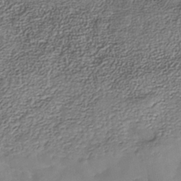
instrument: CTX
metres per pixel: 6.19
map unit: Nhe
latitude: -40.2928
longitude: -110.5168
